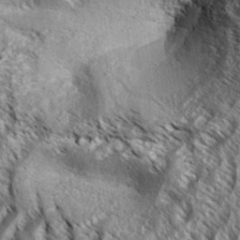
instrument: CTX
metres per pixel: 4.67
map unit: Aa
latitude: 33.7261
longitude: -137.4427
